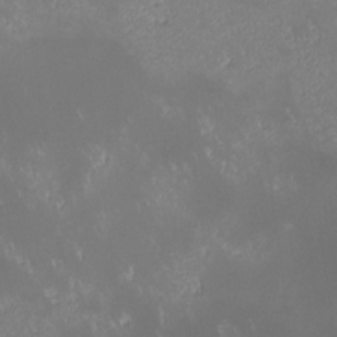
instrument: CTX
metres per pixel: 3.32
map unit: lHvf
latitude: -13.9367
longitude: -103.5560
